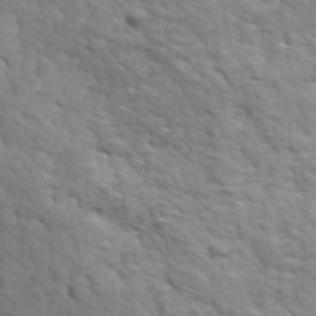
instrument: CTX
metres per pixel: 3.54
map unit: Ave
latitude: 17.9528
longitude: -132.4412
